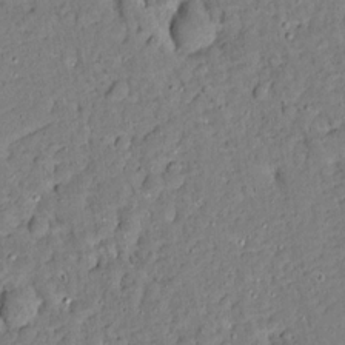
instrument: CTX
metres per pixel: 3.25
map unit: Aa
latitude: 12.8002
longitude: -139.9528
